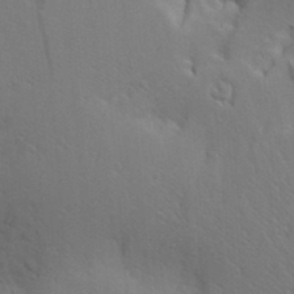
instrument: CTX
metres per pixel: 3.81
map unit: Aa
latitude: 17.3482
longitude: -125.7827
